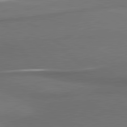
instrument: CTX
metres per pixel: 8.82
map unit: lApd
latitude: 81.2915
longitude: 175.2564
